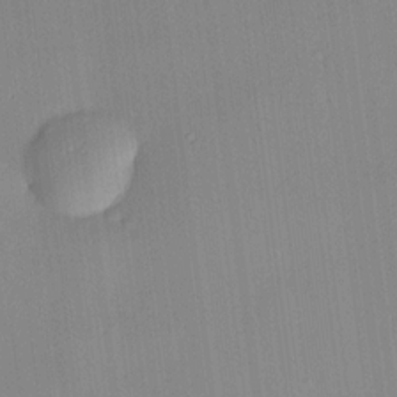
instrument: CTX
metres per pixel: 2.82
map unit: HNhu
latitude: 13.6316
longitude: 12.5007
